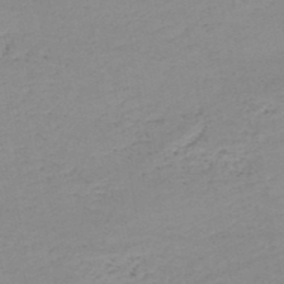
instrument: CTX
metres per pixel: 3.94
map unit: HNb
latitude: -51.2187
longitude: -52.8758
